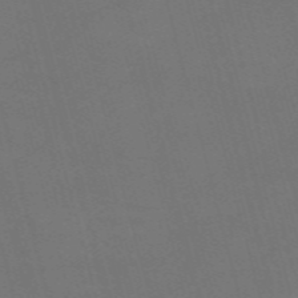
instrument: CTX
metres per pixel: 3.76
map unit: Nve
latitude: -59.2186
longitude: 61.9745
